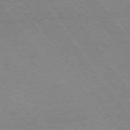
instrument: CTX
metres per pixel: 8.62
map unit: Hpe
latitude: 73.1970
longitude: -141.2348
